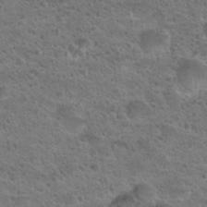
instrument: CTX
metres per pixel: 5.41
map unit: Hto
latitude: 24.3467
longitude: -50.3278
